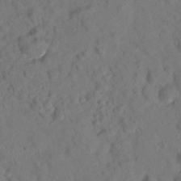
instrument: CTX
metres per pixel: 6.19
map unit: lHvf
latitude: 14.9892
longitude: 178.2550
